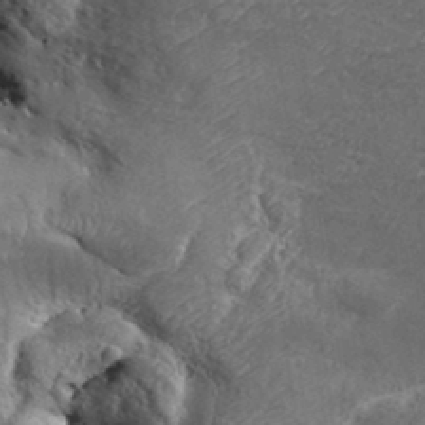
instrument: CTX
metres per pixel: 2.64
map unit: Aa
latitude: 33.9906
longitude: -134.6490
